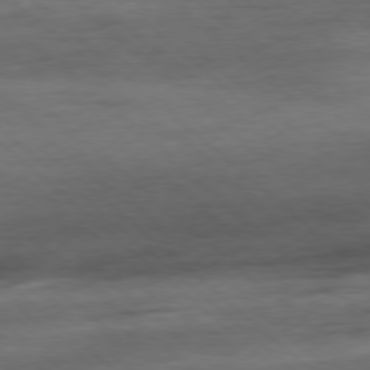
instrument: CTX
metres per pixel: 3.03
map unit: Hpe
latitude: -78.6518
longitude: -22.9892
